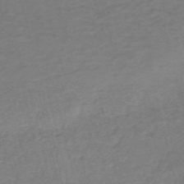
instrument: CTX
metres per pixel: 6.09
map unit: HNb
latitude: -54.7841
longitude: -42.9703
